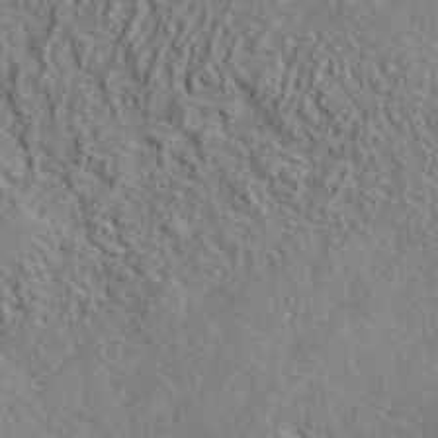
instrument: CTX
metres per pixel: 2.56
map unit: lHvf
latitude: 41.3481
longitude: -88.7058
